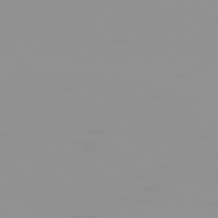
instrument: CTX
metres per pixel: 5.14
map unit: Hpe
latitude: 77.7638
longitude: -140.7813
